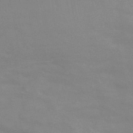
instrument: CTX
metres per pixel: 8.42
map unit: HNb
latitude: -48.7463
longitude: -47.7450
